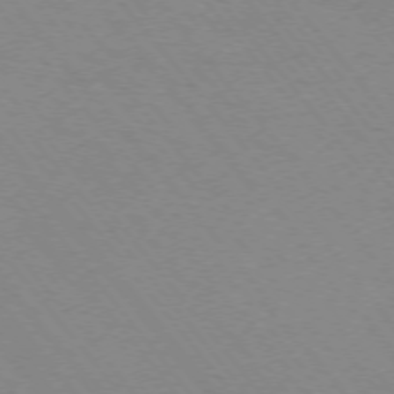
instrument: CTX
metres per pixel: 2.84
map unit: Ap
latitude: -75.5966
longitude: -69.0459
